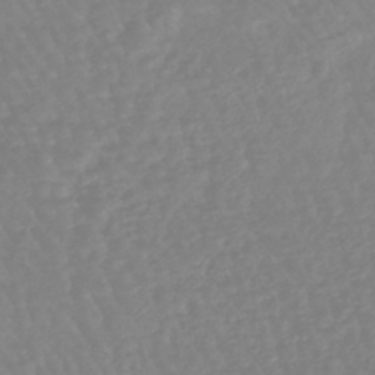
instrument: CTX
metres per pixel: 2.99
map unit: eHb
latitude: -45.4643
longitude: 79.6533
